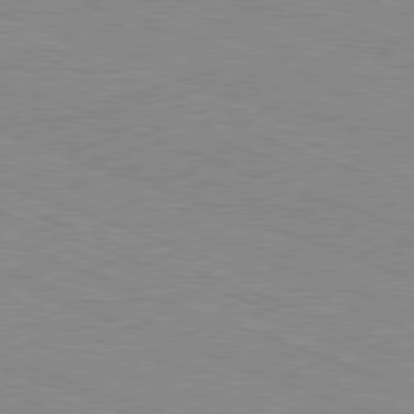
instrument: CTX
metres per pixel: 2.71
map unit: Ap
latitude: -81.4077
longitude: -74.1956
